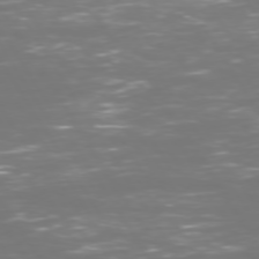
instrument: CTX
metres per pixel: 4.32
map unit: Hpe
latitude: 72.7247
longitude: -126.9136
